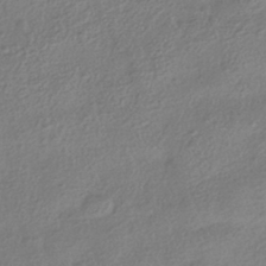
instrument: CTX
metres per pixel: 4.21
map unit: HNhu
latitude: -41.9178
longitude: 99.6722
